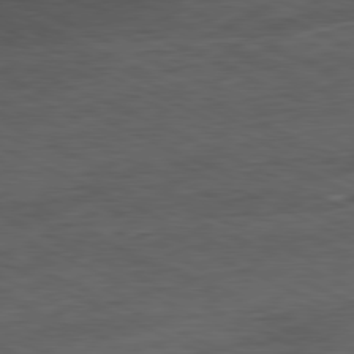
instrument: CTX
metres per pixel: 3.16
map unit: Ap
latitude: -81.2565
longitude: -83.8961
